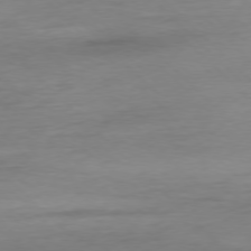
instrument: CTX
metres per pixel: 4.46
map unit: Ap
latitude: -77.6533
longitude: -70.9891
